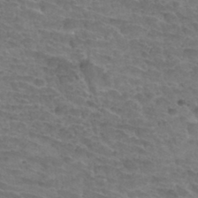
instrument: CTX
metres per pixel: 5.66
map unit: Hto
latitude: 34.0255
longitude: -44.1389
